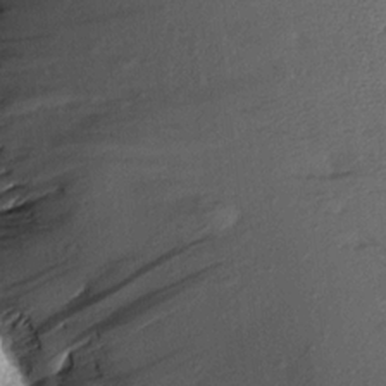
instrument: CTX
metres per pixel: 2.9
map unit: Aa
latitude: 13.9717
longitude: -144.1389
